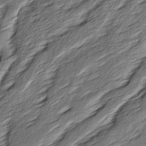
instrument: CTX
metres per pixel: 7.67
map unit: Ave
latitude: 16.1200
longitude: -137.1781
